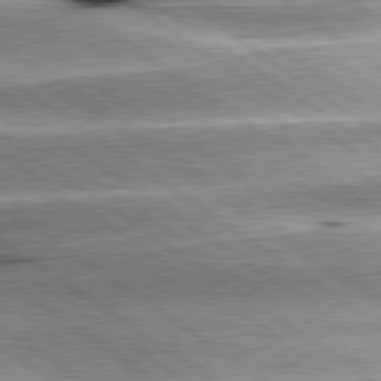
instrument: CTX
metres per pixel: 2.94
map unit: lApd
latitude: 80.2145
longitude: -140.5545
